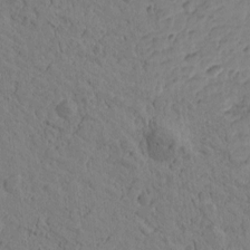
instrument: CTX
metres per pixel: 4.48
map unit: Htu
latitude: -0.5574
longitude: -175.5938
